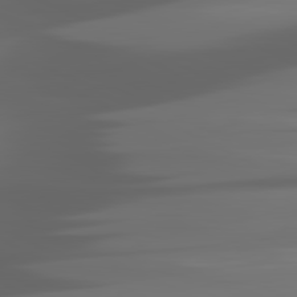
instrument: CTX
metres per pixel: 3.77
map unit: lApd
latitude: 81.1025
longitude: -140.7246
